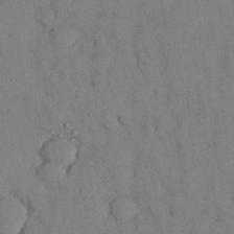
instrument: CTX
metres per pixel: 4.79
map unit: Nhu
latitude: 28.4790
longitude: -71.8205
